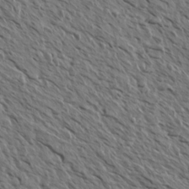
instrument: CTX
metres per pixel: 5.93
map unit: Aa
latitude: 14.0255
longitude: -143.3482
